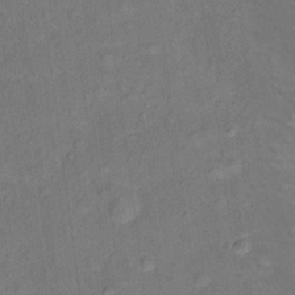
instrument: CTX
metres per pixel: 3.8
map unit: Ht
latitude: 14.2712
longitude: -40.0444
